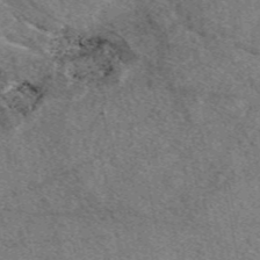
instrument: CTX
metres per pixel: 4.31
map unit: eAb
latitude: 48.9514
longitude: 111.7855
